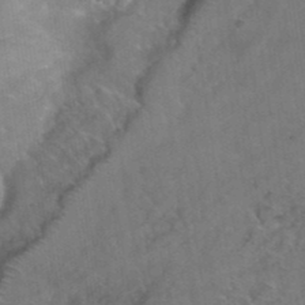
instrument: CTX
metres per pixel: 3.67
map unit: Hto
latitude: 36.7624
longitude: -46.3468
